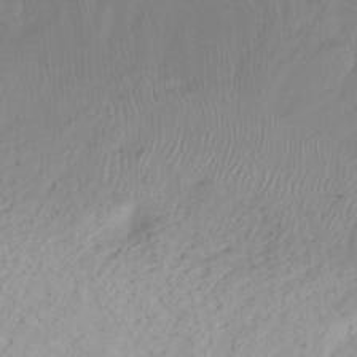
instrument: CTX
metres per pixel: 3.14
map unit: Ht
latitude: -14.7464
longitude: -42.3467
